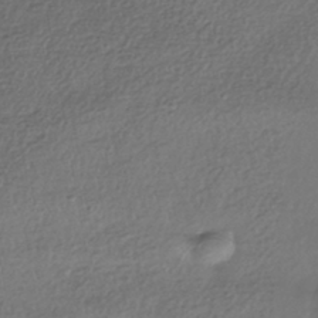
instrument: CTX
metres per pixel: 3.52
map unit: HNhu
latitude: -42.4817
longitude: 96.6897
